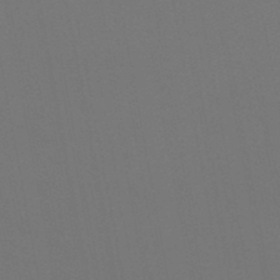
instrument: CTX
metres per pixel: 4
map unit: lHb
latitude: -46.8219
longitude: 68.5951
